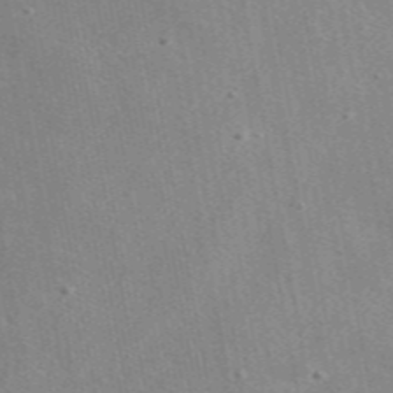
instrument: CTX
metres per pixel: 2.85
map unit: eAb
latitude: 47.0648
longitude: 114.4818
